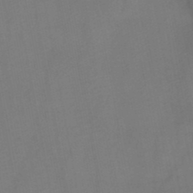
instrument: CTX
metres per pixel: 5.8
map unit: HNb
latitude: -47.2754
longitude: -47.4616
